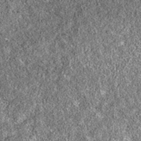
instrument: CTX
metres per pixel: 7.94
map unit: eAb
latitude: 36.0255
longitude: 106.6896
